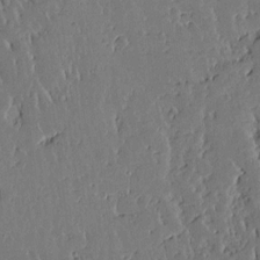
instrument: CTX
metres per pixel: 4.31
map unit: Aa
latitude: 12.5735
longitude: -127.0648
